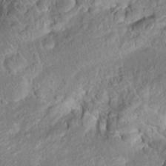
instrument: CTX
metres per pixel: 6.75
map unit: Hto
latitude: 17.4049
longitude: -40.1010
